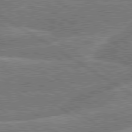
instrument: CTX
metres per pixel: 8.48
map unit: lApd
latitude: 79.8961
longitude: -158.3278
